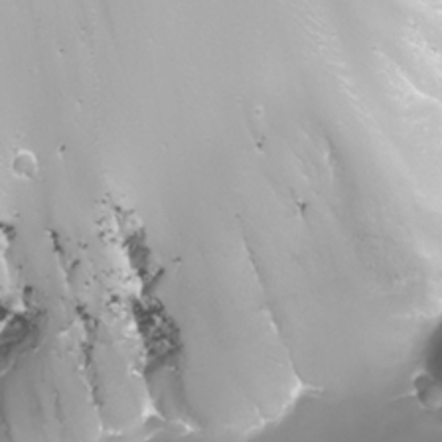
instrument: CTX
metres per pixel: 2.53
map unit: Nhu
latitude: -8.0283
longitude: -93.0080
